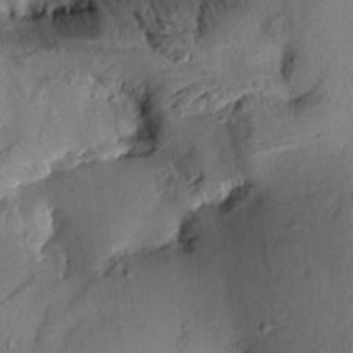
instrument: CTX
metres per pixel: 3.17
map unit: Aa
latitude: 10.1767
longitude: -142.9703
